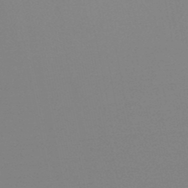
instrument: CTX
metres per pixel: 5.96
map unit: lHb
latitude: -48.2740
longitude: 69.7666
